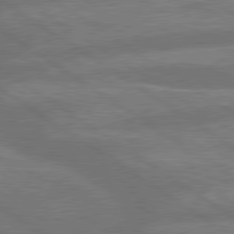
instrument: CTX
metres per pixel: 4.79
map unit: lApd
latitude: 79.7828
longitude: -164.6490
